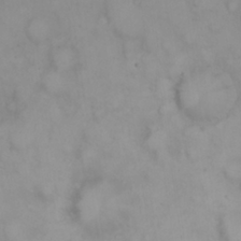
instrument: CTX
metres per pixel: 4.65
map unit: eHh
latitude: 25.3103
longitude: -64.6113
